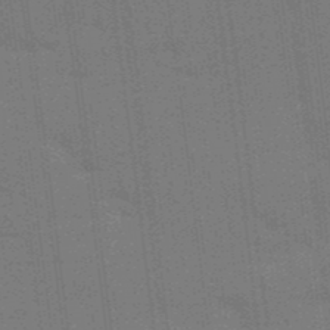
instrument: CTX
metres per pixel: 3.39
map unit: Aa
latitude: 33.6883
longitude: -143.3293
